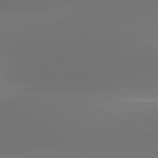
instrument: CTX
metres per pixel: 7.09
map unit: lApd
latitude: 81.5560
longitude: -164.7624
